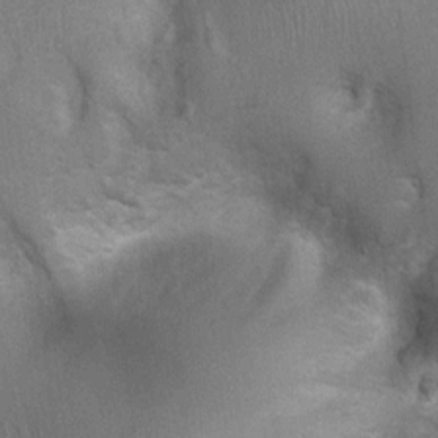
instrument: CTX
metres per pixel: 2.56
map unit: Ht
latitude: 4.1011
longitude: -21.3859
